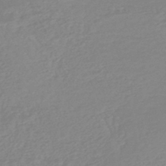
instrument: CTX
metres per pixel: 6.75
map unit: eHb
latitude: -45.4077
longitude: 84.1794
